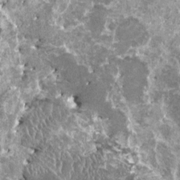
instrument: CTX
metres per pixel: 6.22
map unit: HNhu
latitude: 0.5167
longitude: 6.5951
